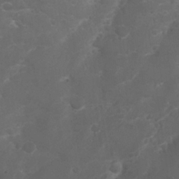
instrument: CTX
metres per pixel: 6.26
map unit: Nhu
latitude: 27.0459
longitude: -60.9136
